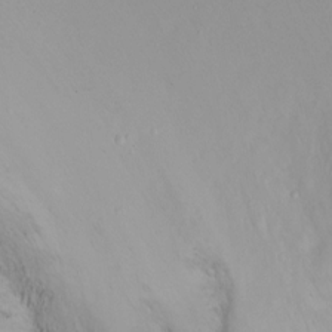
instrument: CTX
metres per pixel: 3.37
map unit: Ht
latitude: -16.5952
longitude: -46.9514
